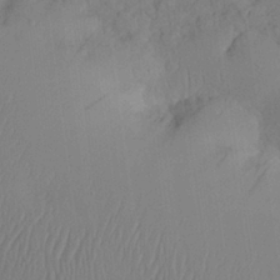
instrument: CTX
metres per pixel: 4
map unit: Nhu
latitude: 25.9717
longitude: -71.0647
